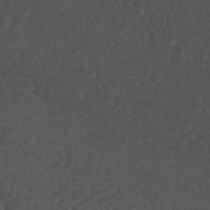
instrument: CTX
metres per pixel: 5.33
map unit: Nhu
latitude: 26.5168
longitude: -65.1970
